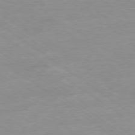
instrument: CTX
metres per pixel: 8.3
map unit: Hpe
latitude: -78.8408
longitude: -22.7624
